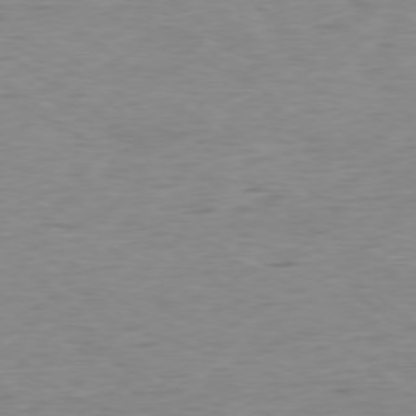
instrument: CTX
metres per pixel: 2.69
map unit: Ap
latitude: -78.3873
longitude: -87.2915
